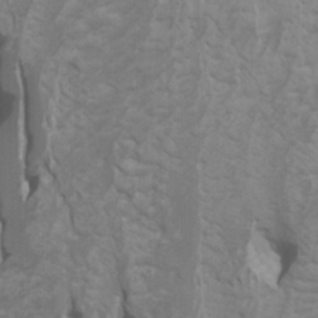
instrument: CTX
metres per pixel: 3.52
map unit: Htu
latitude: -3.8422
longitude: -72.7058
